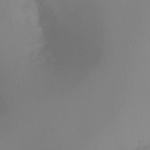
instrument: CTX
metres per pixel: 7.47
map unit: Ht
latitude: -16.5196
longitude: -50.2522
